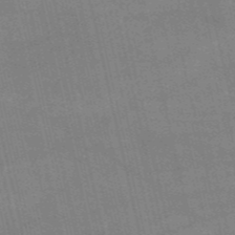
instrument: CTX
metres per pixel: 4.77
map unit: HNb
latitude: -53.1620
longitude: -40.9135
